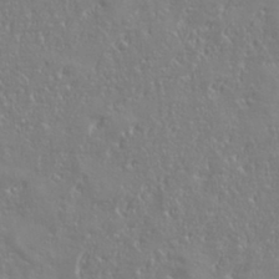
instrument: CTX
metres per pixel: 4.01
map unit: eHh
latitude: 34.5545
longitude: -134.2900
